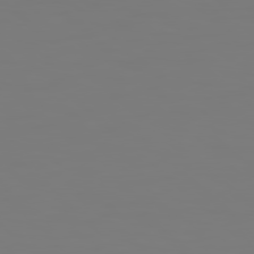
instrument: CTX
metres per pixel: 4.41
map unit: Hpe
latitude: 78.3845
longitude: 178.2172
